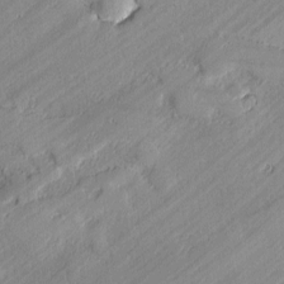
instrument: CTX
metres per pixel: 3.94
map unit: lAvf
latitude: -1.5022
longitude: -107.3671
